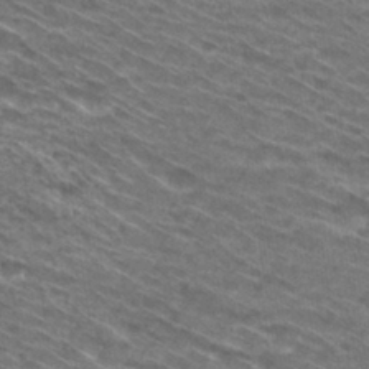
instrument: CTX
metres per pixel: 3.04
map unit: Hto
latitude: 31.1404
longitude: -46.4601
